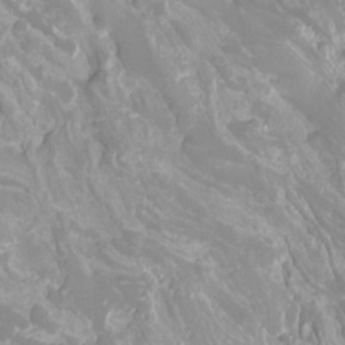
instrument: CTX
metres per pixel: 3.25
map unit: Htu
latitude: -12.4629
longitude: -72.3090
